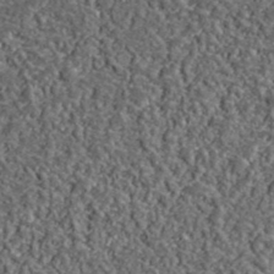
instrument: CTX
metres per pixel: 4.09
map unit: lHvf
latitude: 39.0269
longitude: -87.9717
